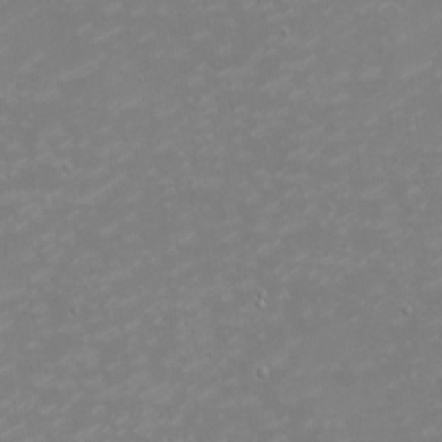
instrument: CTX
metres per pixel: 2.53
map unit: eHh
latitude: -2.5573
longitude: -74.9325
